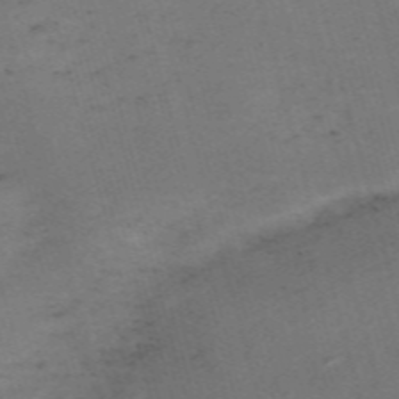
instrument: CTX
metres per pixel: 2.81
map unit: Nve
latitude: -59.4265
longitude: 57.0864
